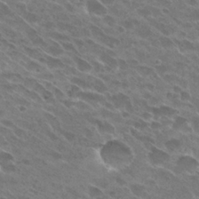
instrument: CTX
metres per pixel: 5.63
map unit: Hto
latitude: 28.9702
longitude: -43.9339
